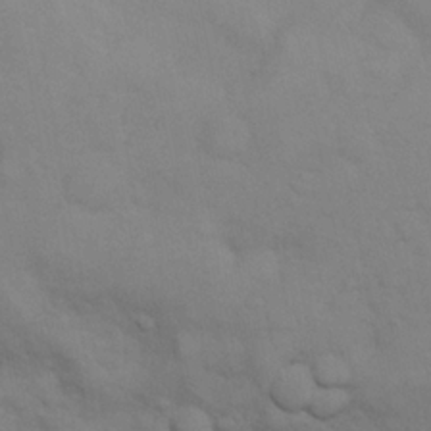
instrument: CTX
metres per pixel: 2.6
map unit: Nhu
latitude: 10.4034
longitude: -24.8757
